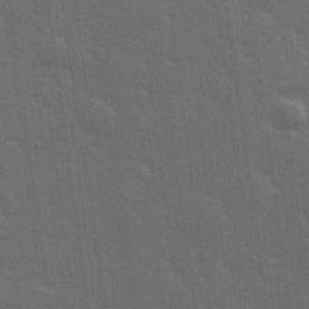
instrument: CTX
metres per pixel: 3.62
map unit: Hve
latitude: 27.1781
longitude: 146.4062
